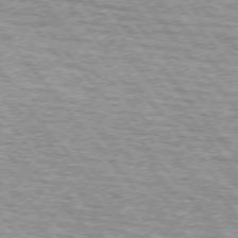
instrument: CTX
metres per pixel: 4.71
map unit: lApd
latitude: 75.0647
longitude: -76.7624
